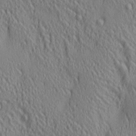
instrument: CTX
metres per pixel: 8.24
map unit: lAa
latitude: 5.1214
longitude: -117.3293
